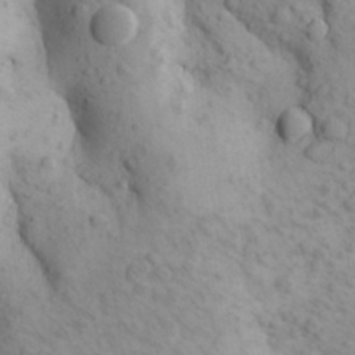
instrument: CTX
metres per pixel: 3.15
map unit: Aa
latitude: 26.8569
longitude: -149.4993
